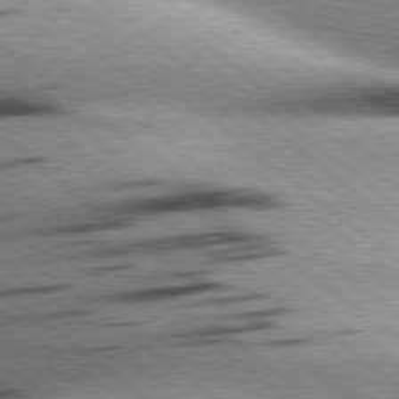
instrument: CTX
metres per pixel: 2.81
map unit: Hpe
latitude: 78.7247
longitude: -154.0633
